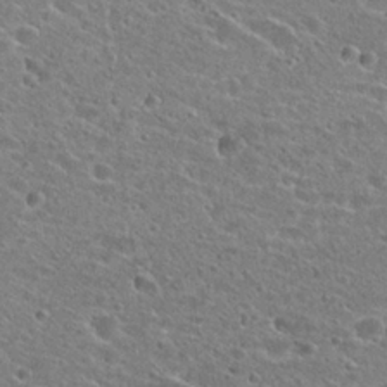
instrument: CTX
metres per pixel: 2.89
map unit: Hto
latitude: 23.7450
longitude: -43.3293
